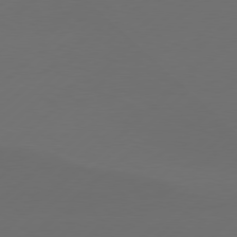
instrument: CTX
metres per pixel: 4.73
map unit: Hpe
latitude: 78.5924
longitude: -132.6868
